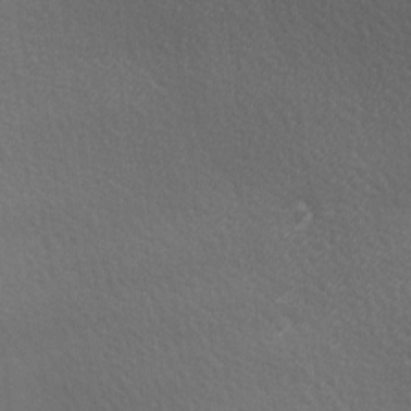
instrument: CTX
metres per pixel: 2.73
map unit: lAa
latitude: -6.0283
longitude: -121.5749
